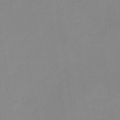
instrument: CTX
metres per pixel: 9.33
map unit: HNb
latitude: -35.6911
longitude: 51.5777
